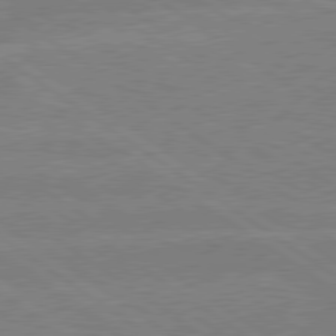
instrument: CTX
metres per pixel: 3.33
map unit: lApd
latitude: 79.2537
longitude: -132.4412
